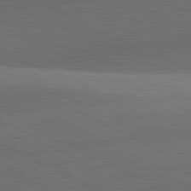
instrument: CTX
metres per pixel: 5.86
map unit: lApd
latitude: 81.9717
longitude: 134.2173
